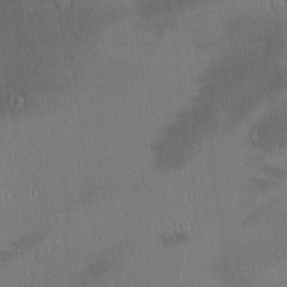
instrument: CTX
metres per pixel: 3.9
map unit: Ave
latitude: 22.3845
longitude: -136.3845
